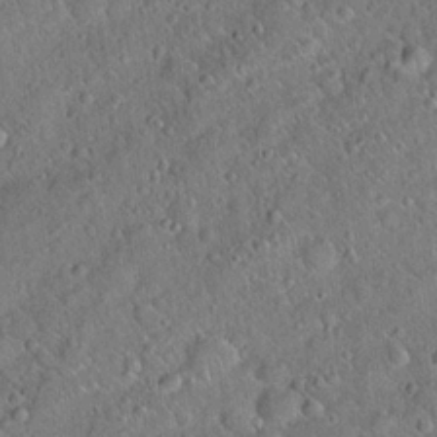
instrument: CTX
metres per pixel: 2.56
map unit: Hto
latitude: 18.7435
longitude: -52.7435
